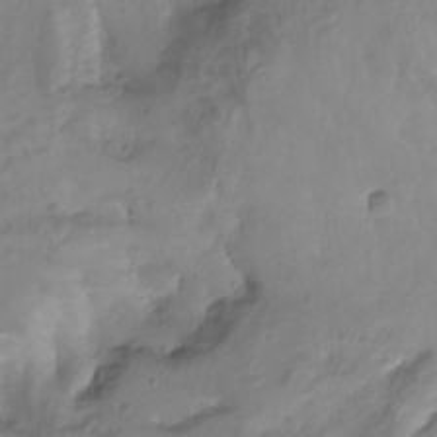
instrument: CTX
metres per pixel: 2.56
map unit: Aa
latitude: -13.0298
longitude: -67.1403
